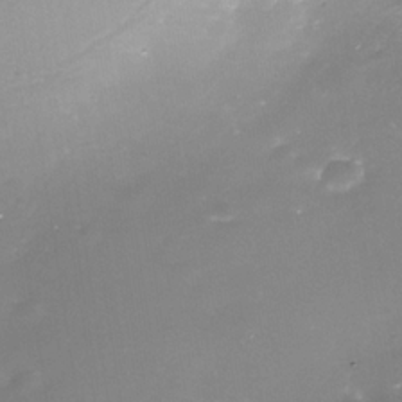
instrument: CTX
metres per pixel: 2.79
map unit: Nhe
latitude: -35.6722
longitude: -90.7624
